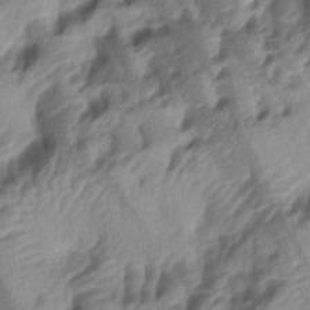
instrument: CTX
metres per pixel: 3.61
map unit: lAa
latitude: -5.1998
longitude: -123.8205
